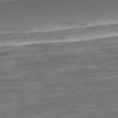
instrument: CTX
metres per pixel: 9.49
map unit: Hpe
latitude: -80.6708
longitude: 20.7085
